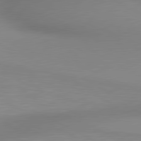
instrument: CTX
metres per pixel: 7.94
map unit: lApd
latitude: 80.5357
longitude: 132.0661
